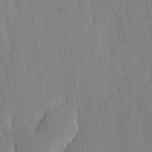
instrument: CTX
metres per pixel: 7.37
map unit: lHvf
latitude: 18.5923
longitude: -115.1025
